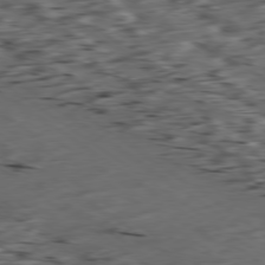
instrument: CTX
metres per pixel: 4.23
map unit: Ap
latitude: -79.2754
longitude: -57.0647
